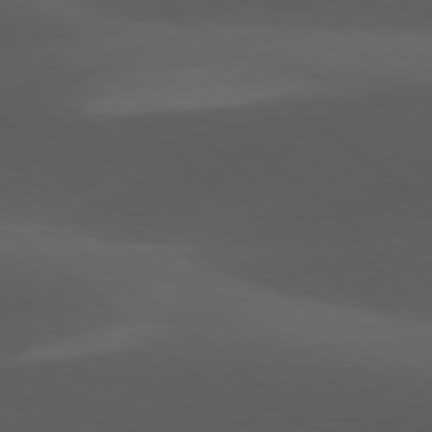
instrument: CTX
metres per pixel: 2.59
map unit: lApd
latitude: 78.0633
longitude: -55.6127
